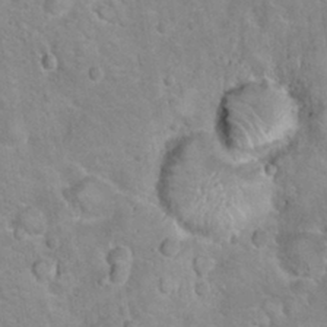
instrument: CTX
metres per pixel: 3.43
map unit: Hto
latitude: 20.7624
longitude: -47.8395
